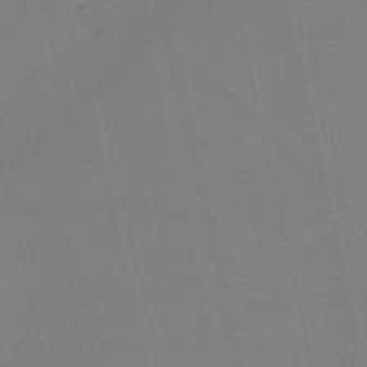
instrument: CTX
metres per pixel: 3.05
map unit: HNb
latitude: -53.8611
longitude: -45.8394
